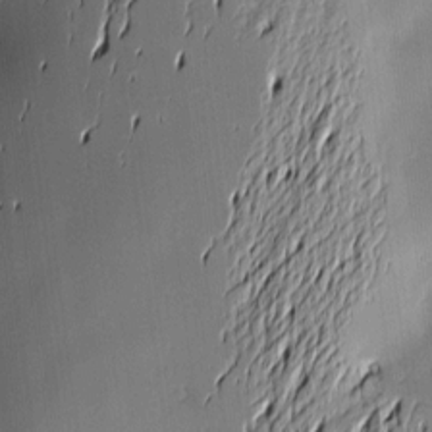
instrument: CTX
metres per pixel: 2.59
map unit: Hve
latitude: -10.0283
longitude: 174.2361
